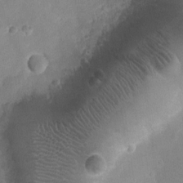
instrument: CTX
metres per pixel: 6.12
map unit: Ht
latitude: -3.3320
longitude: -19.4426
